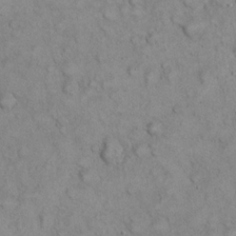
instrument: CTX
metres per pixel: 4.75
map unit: eHh
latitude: 21.4049
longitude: -59.0836
